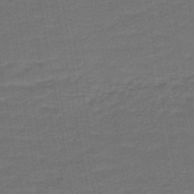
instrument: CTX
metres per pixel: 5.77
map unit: HNb
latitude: -43.8422
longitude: 51.9367
